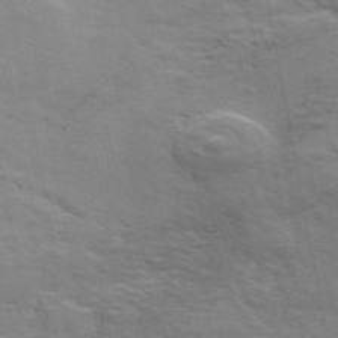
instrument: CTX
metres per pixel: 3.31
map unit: ANa
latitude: 48.5735
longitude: -76.5545
